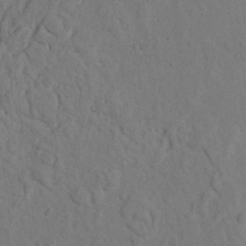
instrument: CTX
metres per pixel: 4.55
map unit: Nhu
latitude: 21.0837
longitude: -75.0081
